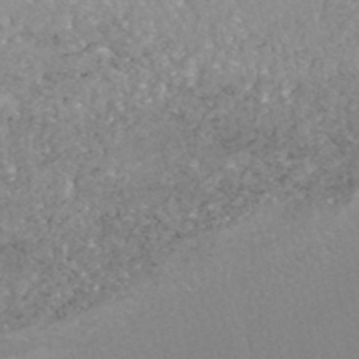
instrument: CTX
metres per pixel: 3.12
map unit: HNhu
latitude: -47.1998
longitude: 98.1039
